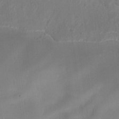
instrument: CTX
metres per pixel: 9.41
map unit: Nhe
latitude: -36.6329
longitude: -177.7260
